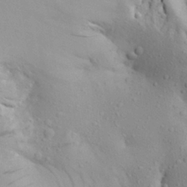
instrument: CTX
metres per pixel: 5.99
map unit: Aa
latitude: 25.2914
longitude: -148.2334
